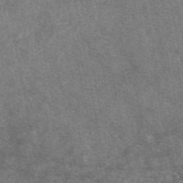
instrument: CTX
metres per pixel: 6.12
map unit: eAb
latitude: 46.9892
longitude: 123.3510
